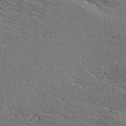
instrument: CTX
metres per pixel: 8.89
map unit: Hve
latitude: 25.6316
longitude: -92.4979
